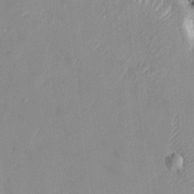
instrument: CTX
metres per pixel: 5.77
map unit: HNhu
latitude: 6.7435
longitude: -2.6112
